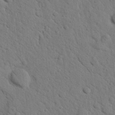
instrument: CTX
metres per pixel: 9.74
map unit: Nhu
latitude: 21.2915
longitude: -76.7435
